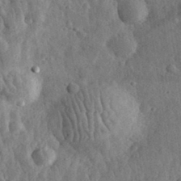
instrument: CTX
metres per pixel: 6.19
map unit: eHh
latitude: 33.1025
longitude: -79.7261
